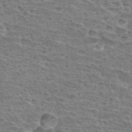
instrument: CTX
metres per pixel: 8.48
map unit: Hto
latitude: 34.1388
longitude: -44.5546
